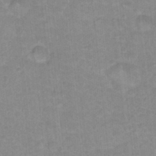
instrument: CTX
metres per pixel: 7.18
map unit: Hto
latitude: 16.6491
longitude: -35.0458
